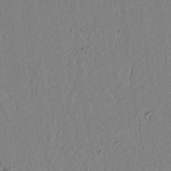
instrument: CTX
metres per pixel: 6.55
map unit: lAvf
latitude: 6.9892
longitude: 165.3132
